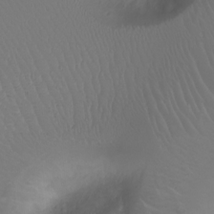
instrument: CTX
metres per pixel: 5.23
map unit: Ht
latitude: -7.7099
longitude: -20.3845
